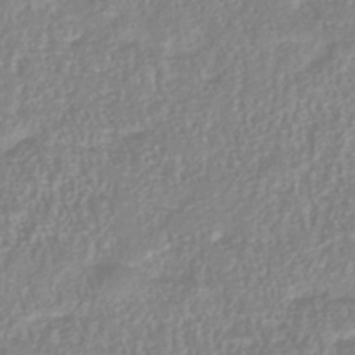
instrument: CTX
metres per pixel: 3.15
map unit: Nhu
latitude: -40.9730
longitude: -84.7246
